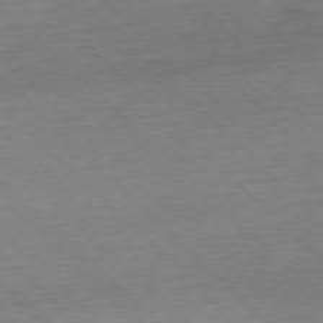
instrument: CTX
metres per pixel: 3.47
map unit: Hpe
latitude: -77.8044
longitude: 13.0109
